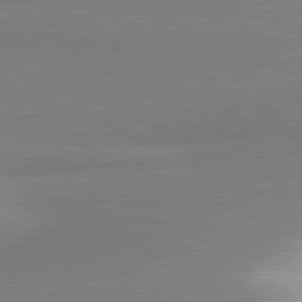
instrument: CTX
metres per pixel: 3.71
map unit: lApd
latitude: 81.5560
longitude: 166.4629
